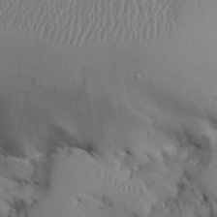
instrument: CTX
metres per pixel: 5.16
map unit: Aa
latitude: 26.2145
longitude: -129.2726
